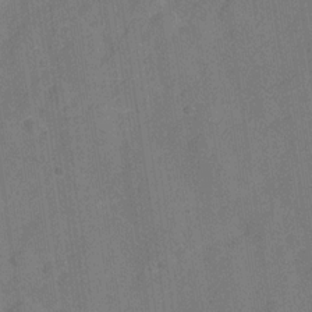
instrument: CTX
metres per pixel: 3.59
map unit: Hve
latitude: -28.1606
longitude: 92.9731
